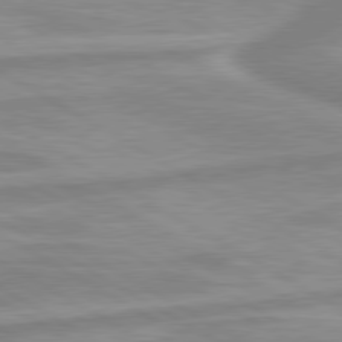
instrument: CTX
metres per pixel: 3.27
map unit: lApd
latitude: 80.3278
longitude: -172.9702
